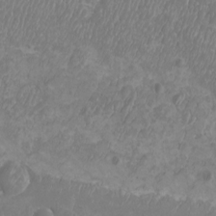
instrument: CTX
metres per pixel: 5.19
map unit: eHh
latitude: -7.0864
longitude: -76.8947
